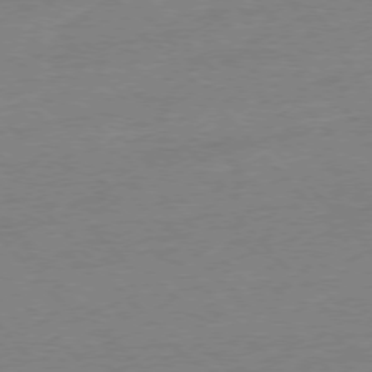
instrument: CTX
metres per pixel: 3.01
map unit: Ap
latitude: -77.3888
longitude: -95.7828
